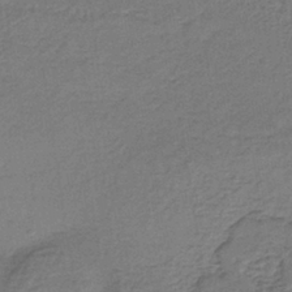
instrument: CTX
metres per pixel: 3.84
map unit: lHb
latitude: -38.7274
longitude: 60.0283
